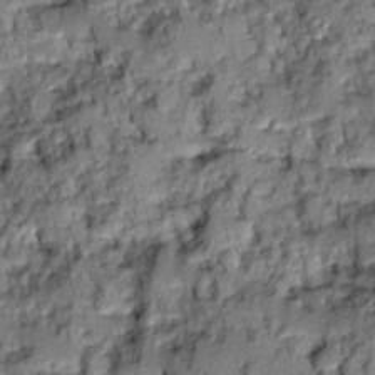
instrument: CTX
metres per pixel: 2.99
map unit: Ave
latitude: 0.5734
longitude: -110.1578
